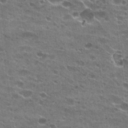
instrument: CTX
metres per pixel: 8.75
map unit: Hto
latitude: 23.8961
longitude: -42.1389
